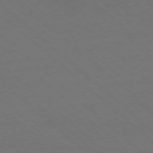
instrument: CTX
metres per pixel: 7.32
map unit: Ap
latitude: -78.2550
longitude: -86.2144
